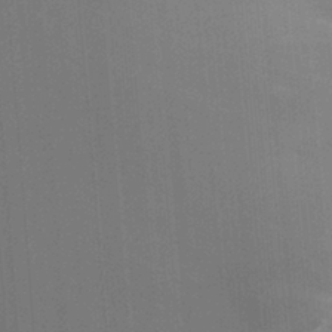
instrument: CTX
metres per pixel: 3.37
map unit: HNhu
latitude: 5.0836
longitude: 9.0864
